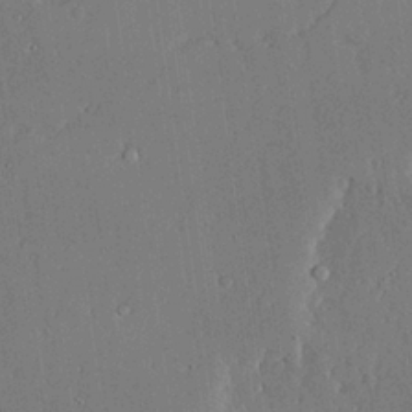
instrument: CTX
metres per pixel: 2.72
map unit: lAvf
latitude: 24.4790
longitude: -111.2537
